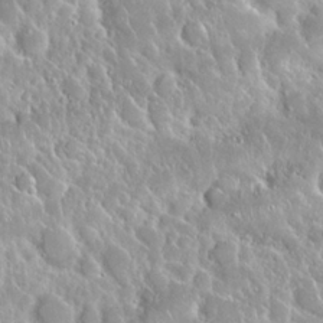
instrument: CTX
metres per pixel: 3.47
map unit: Nhu
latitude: 24.7435
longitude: -60.4601
